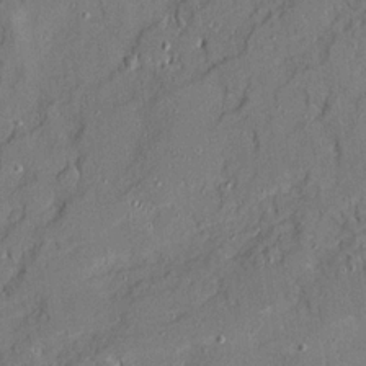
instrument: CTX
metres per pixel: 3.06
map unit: Ave
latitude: 20.9136
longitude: -128.9325
